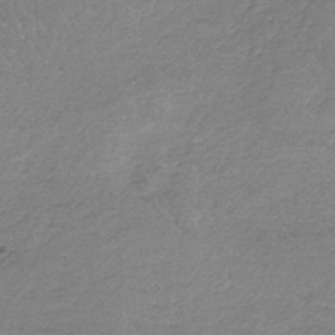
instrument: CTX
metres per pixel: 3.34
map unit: HNb
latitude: -35.2376
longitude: 55.7856
